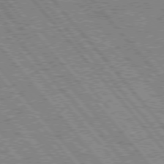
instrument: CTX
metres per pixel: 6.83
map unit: Hpe
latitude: 75.8772
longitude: -125.7071
